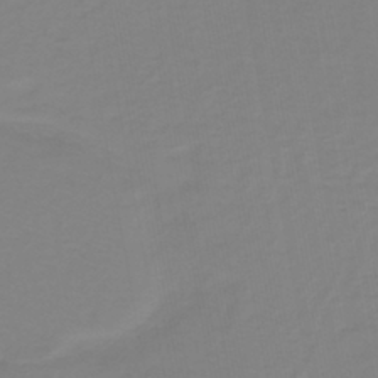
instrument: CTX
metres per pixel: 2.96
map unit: lHb
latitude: -41.5399
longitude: 63.6155
